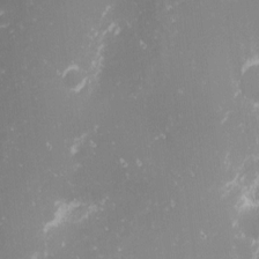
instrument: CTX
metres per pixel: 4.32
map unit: Nhu
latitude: -1.3510
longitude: -81.0269
